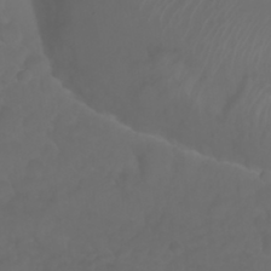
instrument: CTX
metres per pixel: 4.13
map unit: Nhu
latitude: 23.4993
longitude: -65.0269
